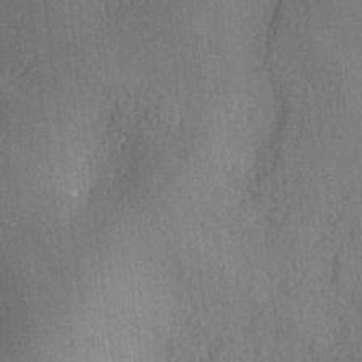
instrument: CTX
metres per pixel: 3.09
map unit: Ave
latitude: -6.1417
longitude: -120.3468
